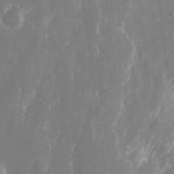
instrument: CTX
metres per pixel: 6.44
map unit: eHh
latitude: 8.5357
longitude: -70.8191
